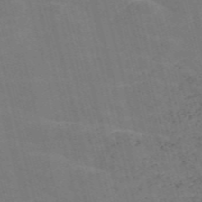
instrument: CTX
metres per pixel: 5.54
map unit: Nve
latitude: -57.7477
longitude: 54.9164
